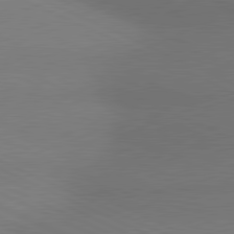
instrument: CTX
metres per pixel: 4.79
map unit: lApd
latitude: 81.1025
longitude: 144.1795
